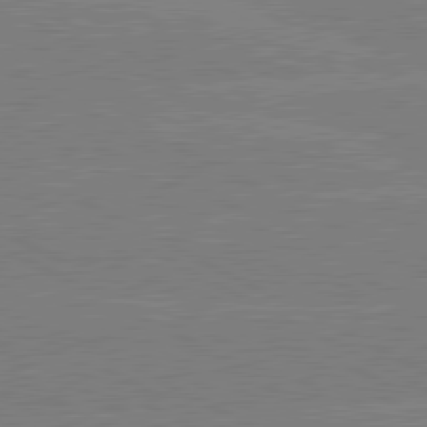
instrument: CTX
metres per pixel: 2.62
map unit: lApd
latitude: 80.6301
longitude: -127.9717
